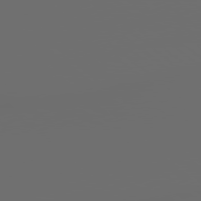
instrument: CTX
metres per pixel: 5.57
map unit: Hpe
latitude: 78.7624
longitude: 176.5385
